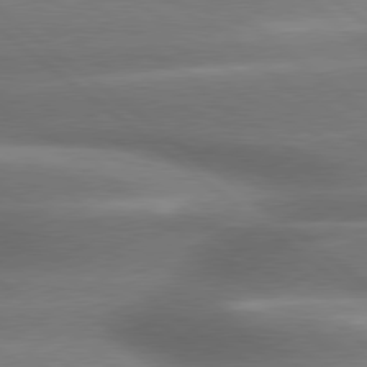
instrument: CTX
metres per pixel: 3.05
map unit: lApd
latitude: 79.4616
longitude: -118.1766
